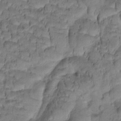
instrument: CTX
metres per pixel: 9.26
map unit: Htu
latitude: -2.7463
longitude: 173.1809
